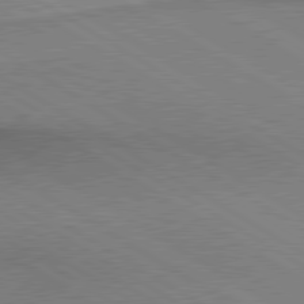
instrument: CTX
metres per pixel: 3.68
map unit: lApd
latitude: 80.1011
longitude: 164.1795
